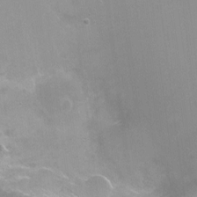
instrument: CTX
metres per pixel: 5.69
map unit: Ht
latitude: -10.0661
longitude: -28.3845
